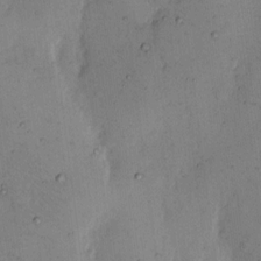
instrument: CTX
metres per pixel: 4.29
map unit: eHh
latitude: 11.4993
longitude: -61.7827
